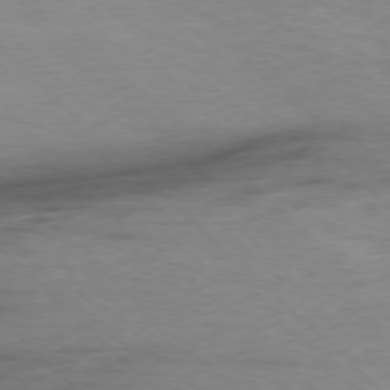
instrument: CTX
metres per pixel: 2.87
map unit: Ap
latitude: -77.1053
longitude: -93.8772
